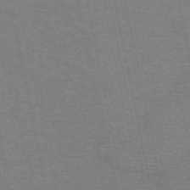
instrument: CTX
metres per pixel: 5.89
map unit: HNb
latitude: -54.1039
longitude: -45.0647
